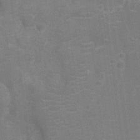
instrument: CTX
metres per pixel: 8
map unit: Nhu
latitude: -14.6141
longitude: -25.0647
